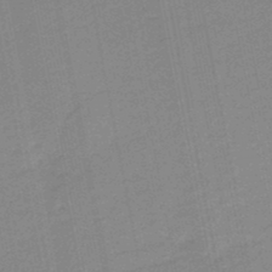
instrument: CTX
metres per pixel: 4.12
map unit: HNb
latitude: -48.1795
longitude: 58.7652
